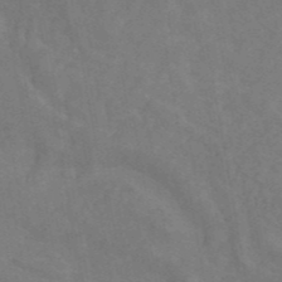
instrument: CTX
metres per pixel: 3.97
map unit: ANa
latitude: 43.3293
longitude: 16.8975
